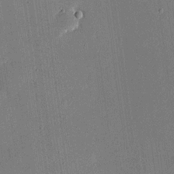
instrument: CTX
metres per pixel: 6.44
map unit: eHh
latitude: 18.9324
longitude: -69.9150
